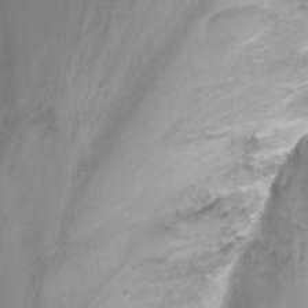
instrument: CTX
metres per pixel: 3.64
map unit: Nhu
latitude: -7.8800
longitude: -41.8016
